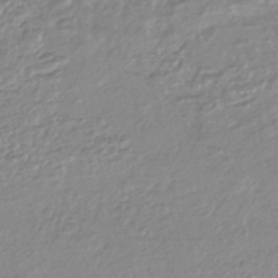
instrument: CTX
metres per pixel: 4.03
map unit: HNhu
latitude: -44.5196
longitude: 96.1795
